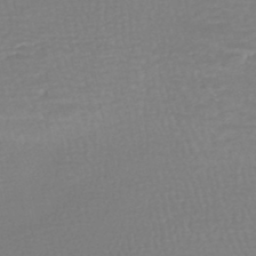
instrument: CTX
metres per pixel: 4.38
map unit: HNhu
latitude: -47.5966
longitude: 98.4062
